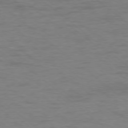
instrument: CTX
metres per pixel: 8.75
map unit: Ap
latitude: -77.2754
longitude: -76.2900
